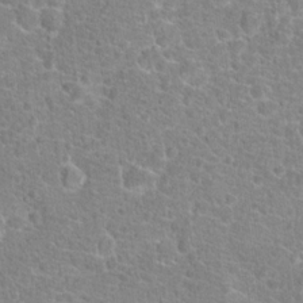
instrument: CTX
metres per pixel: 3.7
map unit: Hto
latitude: 18.2522
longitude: -41.3103
